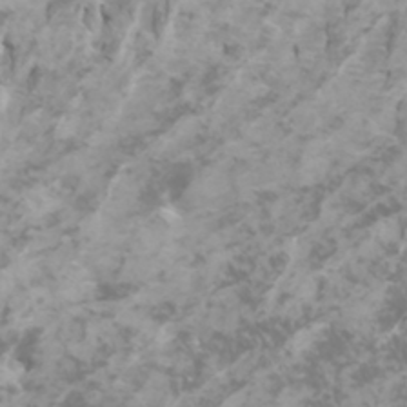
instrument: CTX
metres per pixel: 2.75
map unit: Htu
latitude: -5.3698
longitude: -74.2145
